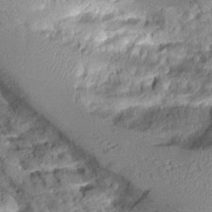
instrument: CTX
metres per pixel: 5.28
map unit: Aa
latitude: 11.6694
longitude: -126.0444
